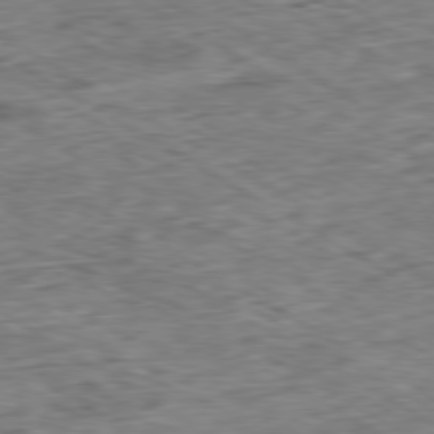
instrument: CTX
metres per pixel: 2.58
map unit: Ap
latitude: -80.1984
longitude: -84.2145
